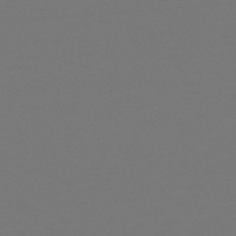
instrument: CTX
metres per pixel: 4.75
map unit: HNb
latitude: -51.9367
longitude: -43.8206
